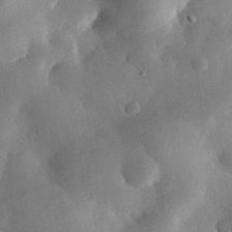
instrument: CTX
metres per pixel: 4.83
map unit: eHh
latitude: 30.2145
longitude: -80.1956
